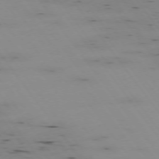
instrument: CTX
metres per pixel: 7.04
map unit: Hpe
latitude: -74.9164
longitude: 2.8407
